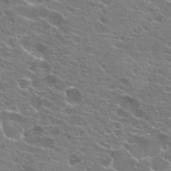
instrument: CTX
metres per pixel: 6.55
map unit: Hto
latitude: 21.5749
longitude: -40.1388
